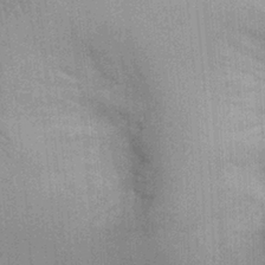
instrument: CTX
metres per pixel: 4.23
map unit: Ht
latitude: -2.5384
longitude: -15.7261
